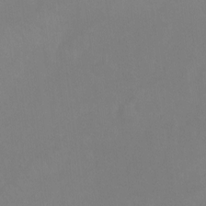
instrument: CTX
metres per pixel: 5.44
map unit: Ht
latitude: -8.5007
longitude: -33.7450
